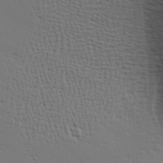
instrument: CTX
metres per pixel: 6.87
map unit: Ave
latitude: 17.5182
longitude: -138.5735
